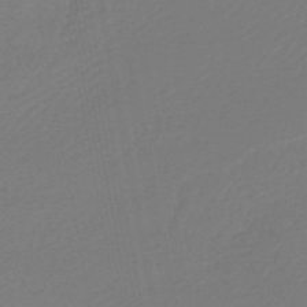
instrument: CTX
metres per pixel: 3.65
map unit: lHb
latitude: -47.1998
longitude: 69.2376
